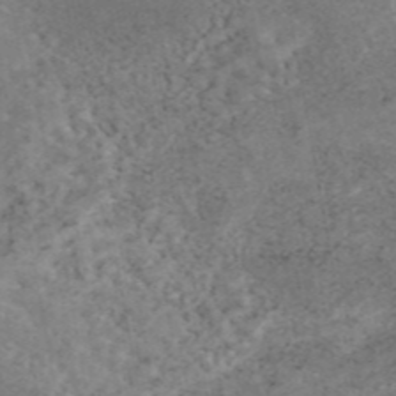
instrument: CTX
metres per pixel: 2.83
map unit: eAb
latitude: 45.2348
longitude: 124.2550
